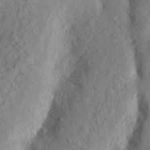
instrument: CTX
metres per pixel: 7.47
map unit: Aa
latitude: 23.7827
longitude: -150.5923
